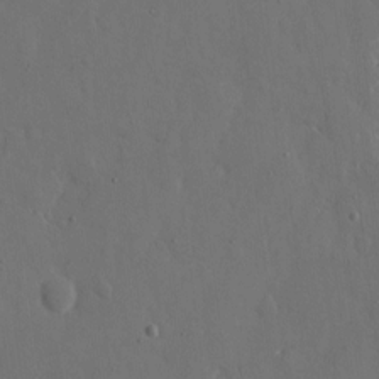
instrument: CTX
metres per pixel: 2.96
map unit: eHh
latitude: 7.1781
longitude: -68.4412
